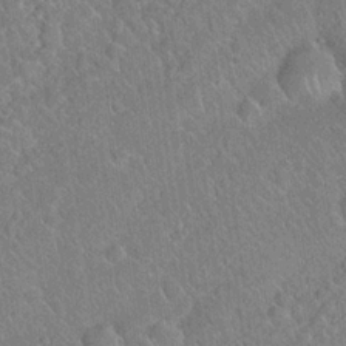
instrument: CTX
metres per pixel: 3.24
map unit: Hto
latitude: 18.9513
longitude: -52.3845
